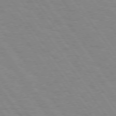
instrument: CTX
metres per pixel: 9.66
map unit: Hpe
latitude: 74.1011
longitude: -137.4427
